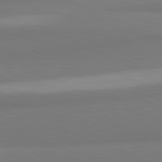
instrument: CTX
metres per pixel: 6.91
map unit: lApd
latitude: 81.9717
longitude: 176.8786
